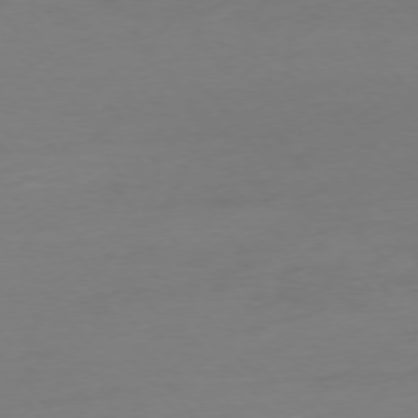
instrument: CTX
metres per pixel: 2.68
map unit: Hpe
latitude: -75.7289
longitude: -15.6694
